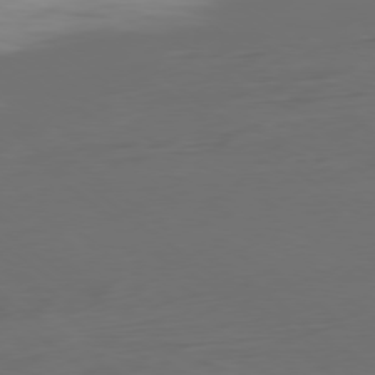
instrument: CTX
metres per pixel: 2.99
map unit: Ap
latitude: -79.5588
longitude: -60.3278
